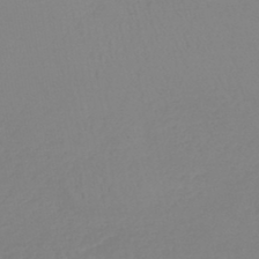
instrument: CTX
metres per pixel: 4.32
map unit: lHb
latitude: -44.9542
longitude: 72.2928
